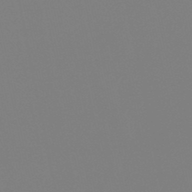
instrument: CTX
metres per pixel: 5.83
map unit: lHb
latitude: -48.9542
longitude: 69.8989
